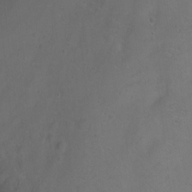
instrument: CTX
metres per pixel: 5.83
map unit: Ht
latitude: 1.3859
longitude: -35.9150
